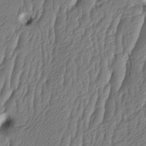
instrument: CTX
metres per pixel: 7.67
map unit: HNhu
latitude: -1.3699
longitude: 14.2551
